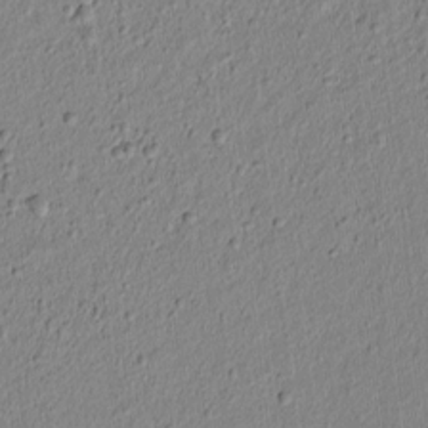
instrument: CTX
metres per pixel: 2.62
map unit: lAvf
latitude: 6.6490
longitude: 166.1984
